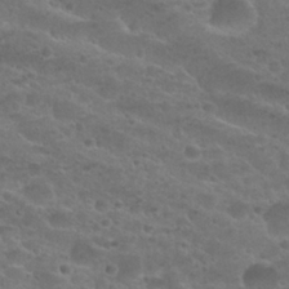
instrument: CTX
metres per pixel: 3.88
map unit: Nhu
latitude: 25.5182
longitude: -51.5938
